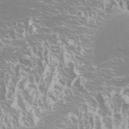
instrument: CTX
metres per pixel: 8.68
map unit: Htu
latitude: -5.8044
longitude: -72.8569
